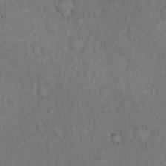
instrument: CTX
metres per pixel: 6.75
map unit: Hto
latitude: 14.7247
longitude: -61.7449
